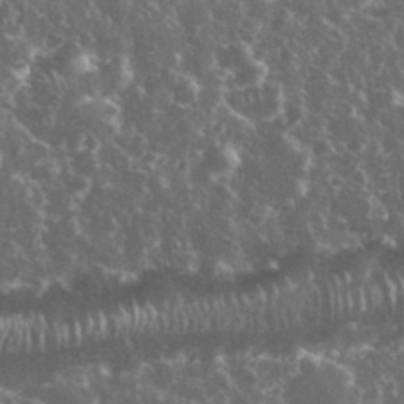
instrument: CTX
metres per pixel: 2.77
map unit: eHh
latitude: 34.3467
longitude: -60.3845
